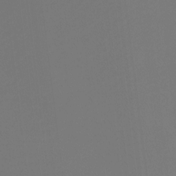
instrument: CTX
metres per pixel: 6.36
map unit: Htu
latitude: -13.6722
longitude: -48.4601
